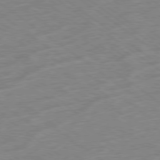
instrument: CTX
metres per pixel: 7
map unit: Hpe
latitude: -79.0864
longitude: -14.5168
